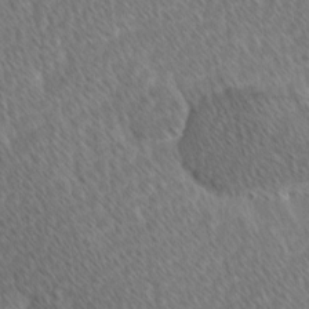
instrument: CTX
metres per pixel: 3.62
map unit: Ave
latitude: 8.5735
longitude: -106.4979
